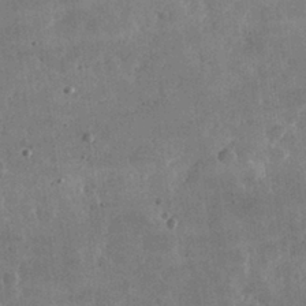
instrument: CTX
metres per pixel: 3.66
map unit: lHvf
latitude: 32.3278
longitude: -91.1592
